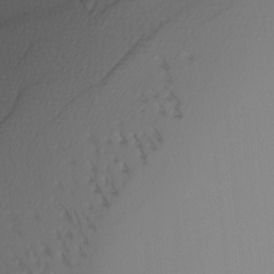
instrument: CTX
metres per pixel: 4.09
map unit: Nhu
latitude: -6.7652
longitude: -95.2159
